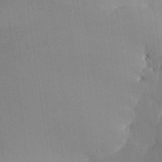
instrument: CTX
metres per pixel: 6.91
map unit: Aa
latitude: 26.5357
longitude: -128.9702
